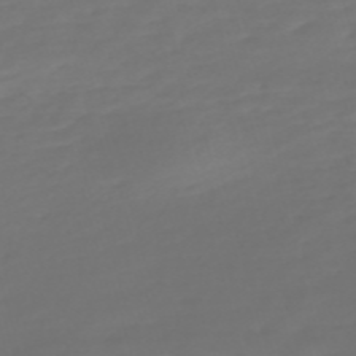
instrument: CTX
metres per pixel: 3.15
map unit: Nve
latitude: -59.0297
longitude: 57.8611
